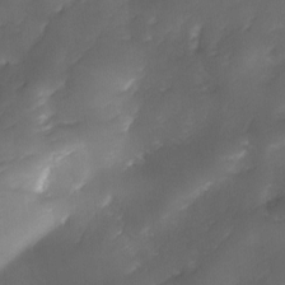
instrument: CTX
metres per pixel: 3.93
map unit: Ave
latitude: -10.0850
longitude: -122.3845
